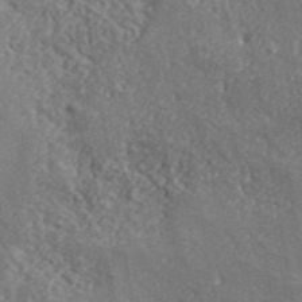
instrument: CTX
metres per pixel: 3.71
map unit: lHvf
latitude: 40.8757
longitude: -87.5560
